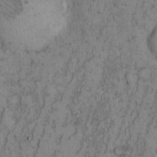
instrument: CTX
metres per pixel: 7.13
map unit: Hto
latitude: 9.0459
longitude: -58.2712
